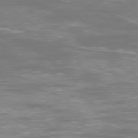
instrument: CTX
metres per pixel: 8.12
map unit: Ap
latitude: -77.6722
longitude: -80.9514
